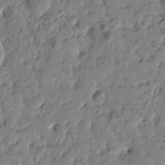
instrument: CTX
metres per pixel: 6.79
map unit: Htu
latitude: -1.1809
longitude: -179.5749
